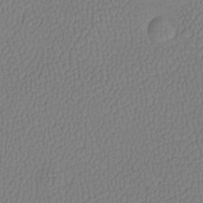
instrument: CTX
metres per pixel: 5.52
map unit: Htu
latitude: -13.5399
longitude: -47.4049
